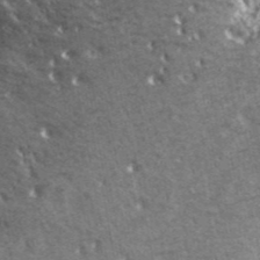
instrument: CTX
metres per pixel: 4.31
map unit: ANa
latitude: 44.1011
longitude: -85.7450
